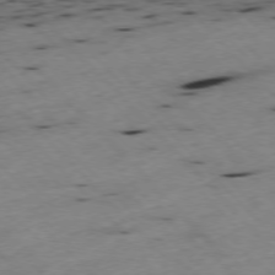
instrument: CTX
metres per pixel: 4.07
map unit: Ap
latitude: -77.2565
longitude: -60.6679
